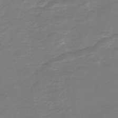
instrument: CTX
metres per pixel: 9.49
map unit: HNb
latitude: -47.0864
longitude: 52.6329
